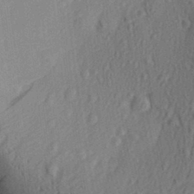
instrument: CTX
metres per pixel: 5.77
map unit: Aa
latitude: 29.6505
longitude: -138.8569
